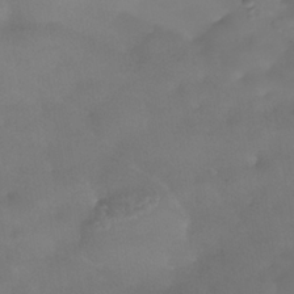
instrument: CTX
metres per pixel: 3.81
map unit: Nhe
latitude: -37.8422
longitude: -118.4790
